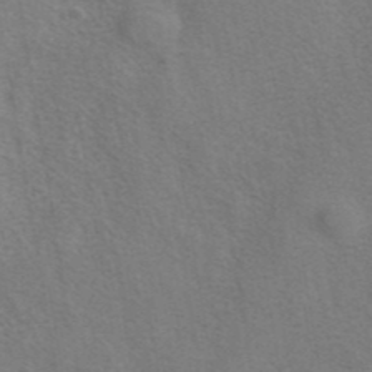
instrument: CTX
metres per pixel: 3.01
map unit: eAb
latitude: 41.6504
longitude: 105.8611
